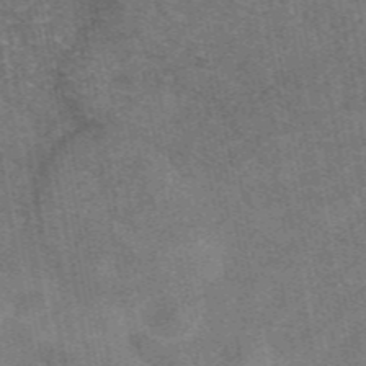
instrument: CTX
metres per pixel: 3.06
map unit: eAb
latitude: 48.0633
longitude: 122.4629
